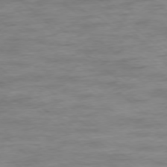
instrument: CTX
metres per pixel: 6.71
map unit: Ap
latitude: -77.9556
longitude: -93.2537
